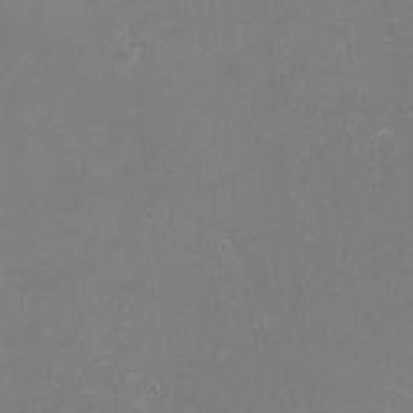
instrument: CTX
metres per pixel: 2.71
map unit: eHh
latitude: -2.3306
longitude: -75.0270
